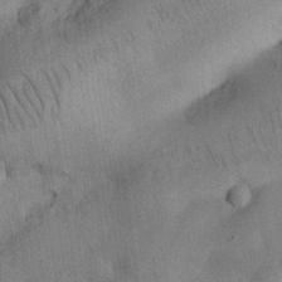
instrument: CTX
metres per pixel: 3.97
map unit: Nhu
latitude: 26.5546
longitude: -71.8394
